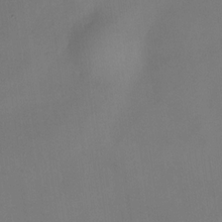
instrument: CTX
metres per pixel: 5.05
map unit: eHh
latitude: -23.7478
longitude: 15.2565
